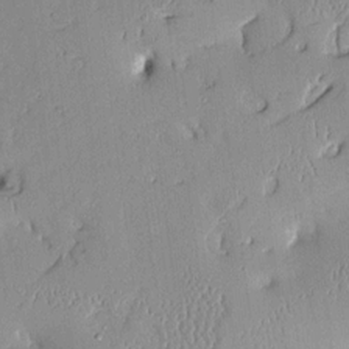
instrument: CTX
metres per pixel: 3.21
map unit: Aa
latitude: 10.1389
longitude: -129.1970
